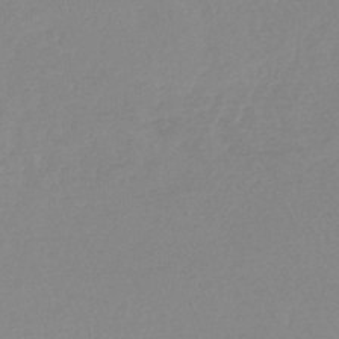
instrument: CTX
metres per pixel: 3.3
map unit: lHb
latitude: -45.3888
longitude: 65.0865
